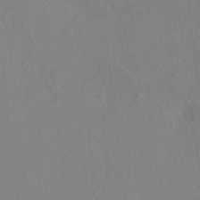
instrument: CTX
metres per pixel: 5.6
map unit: HNhu
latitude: 6.9136
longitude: 2.6140
